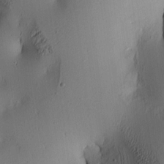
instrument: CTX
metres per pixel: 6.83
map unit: lAa
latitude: 5.7827
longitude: -113.5938
